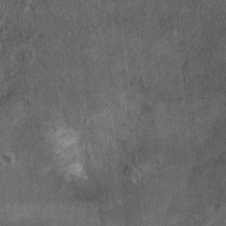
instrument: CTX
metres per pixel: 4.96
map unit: Ht
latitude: 2.8380
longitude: -19.3481
